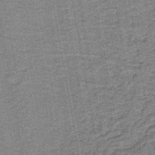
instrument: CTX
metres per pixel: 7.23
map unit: lHb
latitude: -43.8044
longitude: 56.2361
